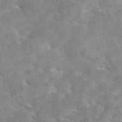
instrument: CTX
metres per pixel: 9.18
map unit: eAb
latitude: 44.9136
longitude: 126.0661
